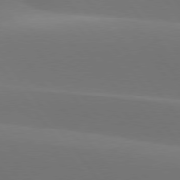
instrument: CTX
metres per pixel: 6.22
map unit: lApd
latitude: 77.5749
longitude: -52.1956
